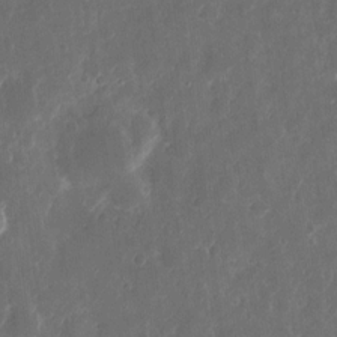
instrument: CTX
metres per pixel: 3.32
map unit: eHh
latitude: 11.3482
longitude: -72.4601
